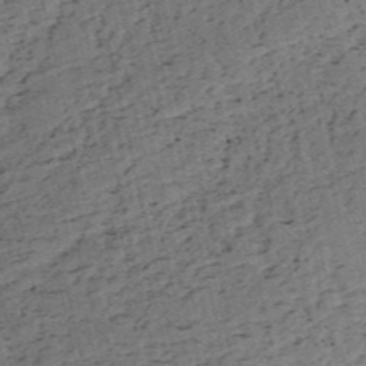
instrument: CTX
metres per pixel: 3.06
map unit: HNb
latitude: -54.1417
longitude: -47.0837
